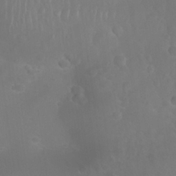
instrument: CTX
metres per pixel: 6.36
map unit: Nhu
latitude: 27.5371
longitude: -64.6490
